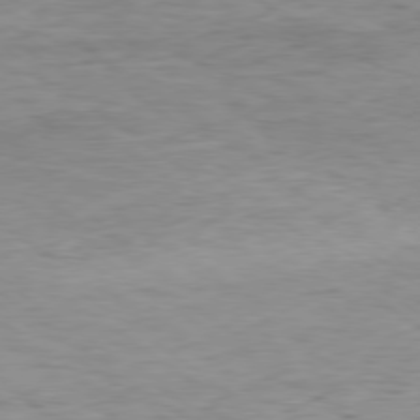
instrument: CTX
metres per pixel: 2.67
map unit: Hpe
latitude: -78.9352
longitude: 9.6911
